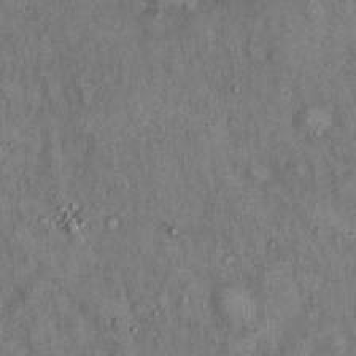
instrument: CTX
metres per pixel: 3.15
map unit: Hto
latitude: 15.2915
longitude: -61.0458
